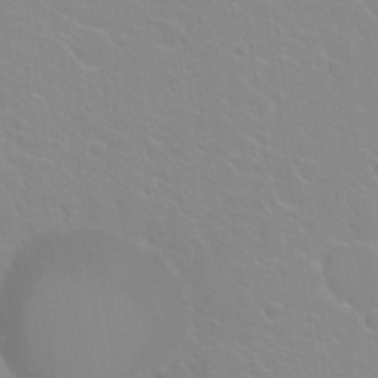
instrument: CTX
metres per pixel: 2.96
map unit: Hto
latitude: 20.8191
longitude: -33.7828
